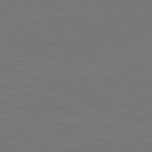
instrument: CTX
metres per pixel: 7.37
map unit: lApd
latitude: 81.8205
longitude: 149.2376
